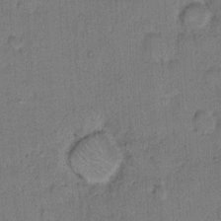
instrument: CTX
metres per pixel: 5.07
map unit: Hto
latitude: 9.7639
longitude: -61.5938
